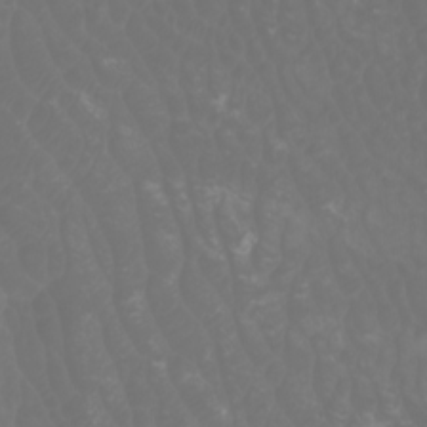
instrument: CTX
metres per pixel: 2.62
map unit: Htu
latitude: -1.0298
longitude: -76.9702
